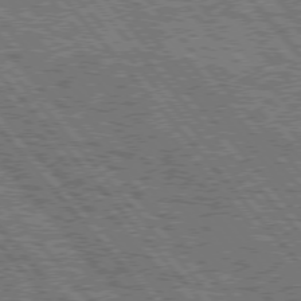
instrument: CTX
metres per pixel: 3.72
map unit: Hpe
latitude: 75.4238
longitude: -126.2523
